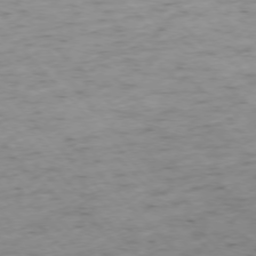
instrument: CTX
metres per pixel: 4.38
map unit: Ap
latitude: -76.5385
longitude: -60.4223
